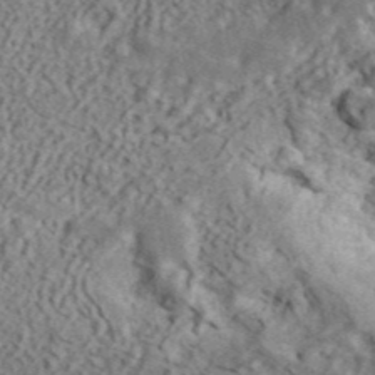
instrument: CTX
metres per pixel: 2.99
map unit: ANa
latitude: 44.5357
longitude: 45.5588
